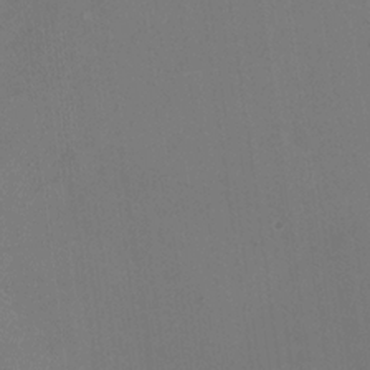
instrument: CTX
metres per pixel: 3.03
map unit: HNhu
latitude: -1.5022
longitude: -1.4237
